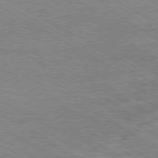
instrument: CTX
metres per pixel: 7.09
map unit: Ap
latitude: -80.1417
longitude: -86.2900
